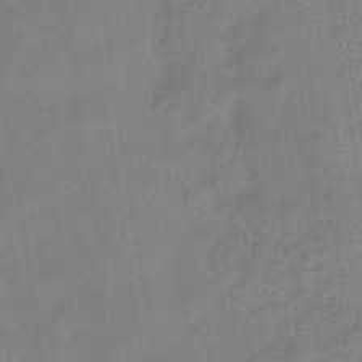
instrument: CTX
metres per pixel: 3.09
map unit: eHb
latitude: -35.7100
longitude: 81.5966
